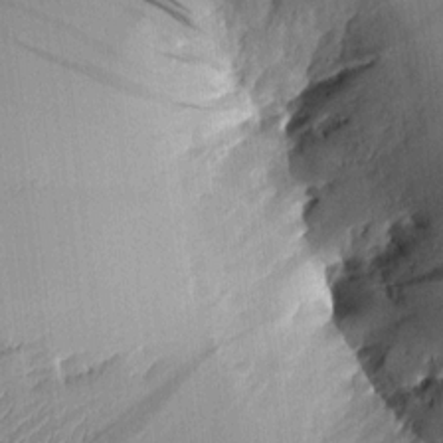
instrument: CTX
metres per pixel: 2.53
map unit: Aa
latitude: 9.8583
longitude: -127.7639
